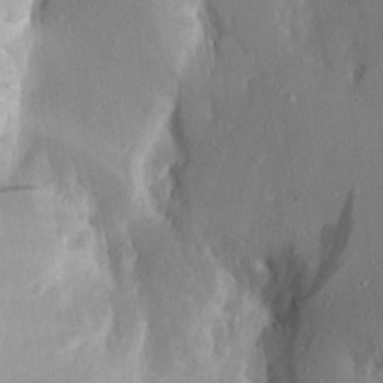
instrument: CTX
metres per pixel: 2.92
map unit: Aa
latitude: 16.1578
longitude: -145.8394
